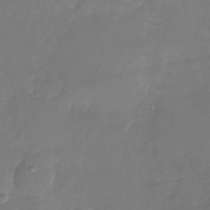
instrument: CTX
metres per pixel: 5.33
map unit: Nhu
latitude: -26.7463
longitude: -70.9325
